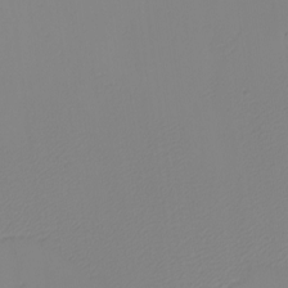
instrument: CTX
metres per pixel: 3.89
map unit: eHh
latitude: -5.3320
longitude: -86.4601
